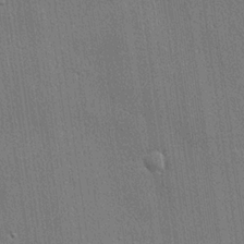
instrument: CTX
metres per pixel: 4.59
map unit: lHvf
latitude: 20.4790
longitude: 141.9367
